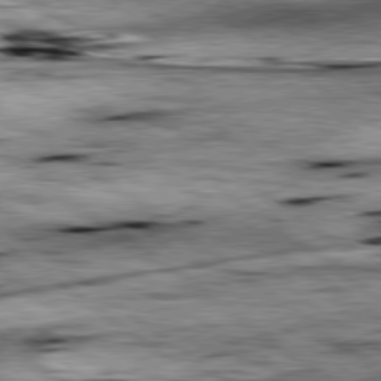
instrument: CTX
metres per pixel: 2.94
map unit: lApd
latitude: 79.4049
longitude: -48.2711
